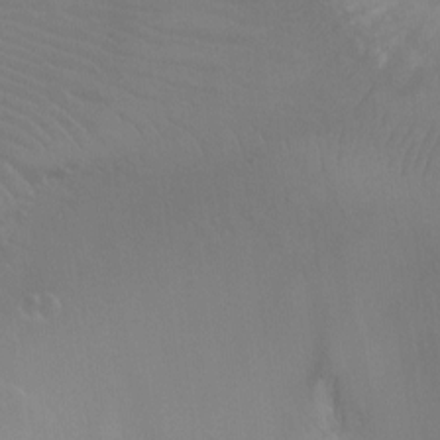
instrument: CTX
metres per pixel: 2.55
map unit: Ht
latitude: -4.5762
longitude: -28.6679
